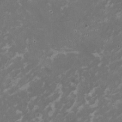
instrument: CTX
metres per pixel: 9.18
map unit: HNhu
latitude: 1.5749
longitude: -2.9702
